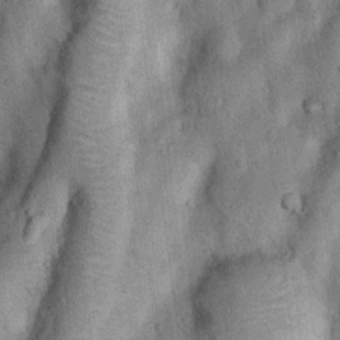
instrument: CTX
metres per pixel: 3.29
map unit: Nhu
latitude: 6.1011
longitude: -23.8205
